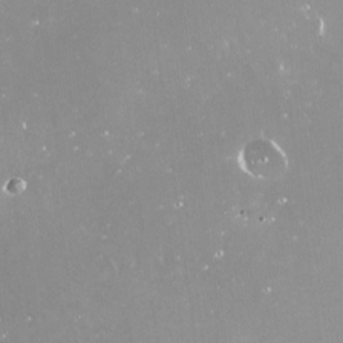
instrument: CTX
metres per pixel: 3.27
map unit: Nve
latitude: -18.1417
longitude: -59.6694
